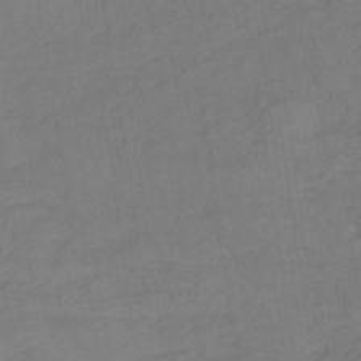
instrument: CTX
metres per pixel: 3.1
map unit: lHb
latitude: -33.5210
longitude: 66.7085
